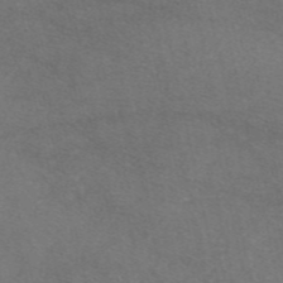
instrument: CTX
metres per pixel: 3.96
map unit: eAb
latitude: 47.5371
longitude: 112.8030
